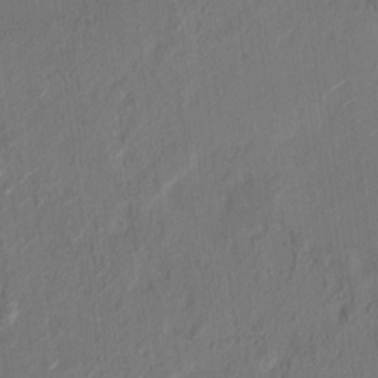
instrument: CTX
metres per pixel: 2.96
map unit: HNhu
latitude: 7.1025
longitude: -3.3670
